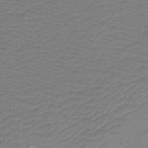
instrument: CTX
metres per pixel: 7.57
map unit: Htu
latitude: -12.7652
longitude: -69.8583
